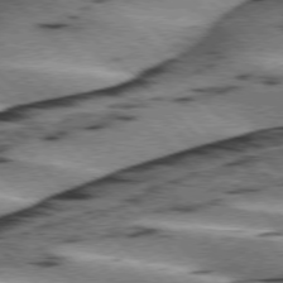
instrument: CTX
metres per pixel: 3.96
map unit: lApd
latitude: 76.1955
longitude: -79.2159
